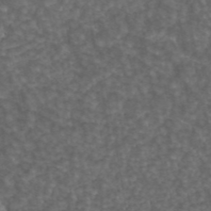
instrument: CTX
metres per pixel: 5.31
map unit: ANa
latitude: 44.6679
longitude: 24.1228
